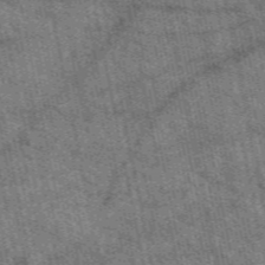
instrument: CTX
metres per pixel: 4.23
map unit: eAb
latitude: 50.9513
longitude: 114.7841
